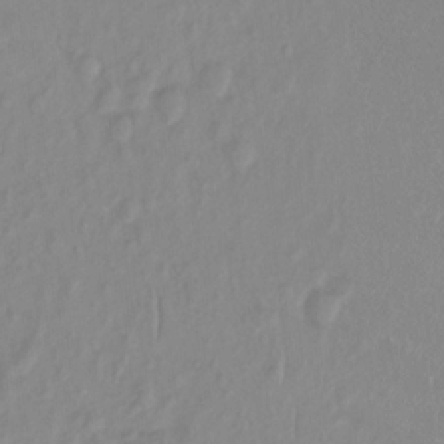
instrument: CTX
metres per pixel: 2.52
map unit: Hto
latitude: -8.1228
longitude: -47.5938
